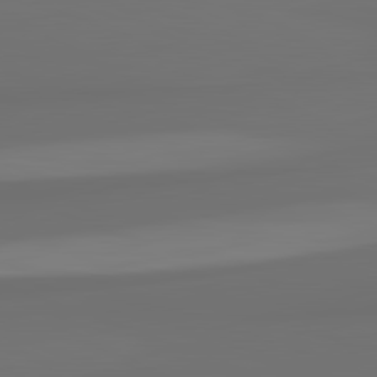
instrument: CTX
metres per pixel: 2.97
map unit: lApd
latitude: 82.4790
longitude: 159.5021
